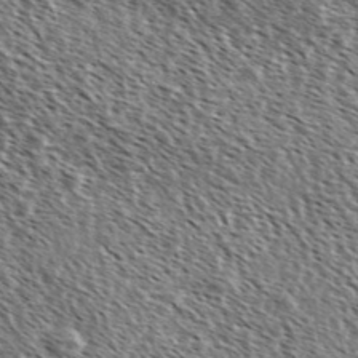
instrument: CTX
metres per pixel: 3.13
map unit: Ave
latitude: 37.1970
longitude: -112.1389
